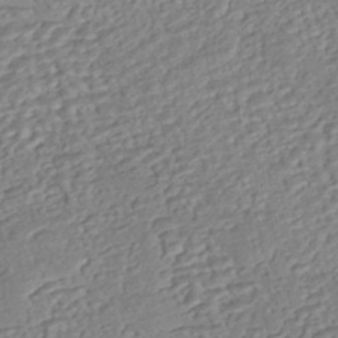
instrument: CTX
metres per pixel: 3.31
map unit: eHh
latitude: -43.7288
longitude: 120.8597
